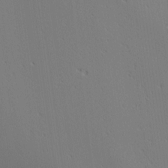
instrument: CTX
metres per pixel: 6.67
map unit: Ave
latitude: 2.3089
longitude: -115.1970
